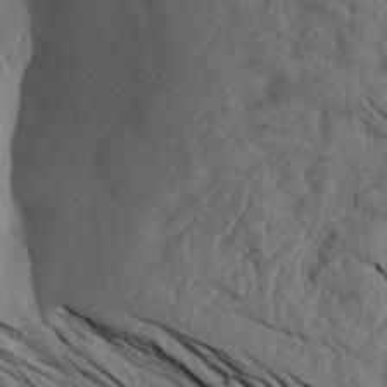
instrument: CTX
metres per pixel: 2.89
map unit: Aa
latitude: 27.3671
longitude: -133.3293
